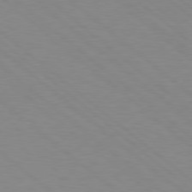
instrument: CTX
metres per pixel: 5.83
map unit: Hpe
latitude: 78.2901
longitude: -151.0836
